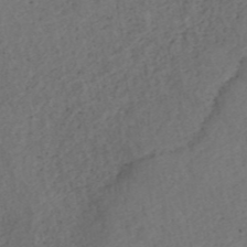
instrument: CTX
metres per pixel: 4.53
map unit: ANa
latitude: 42.7246
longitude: 29.9367
